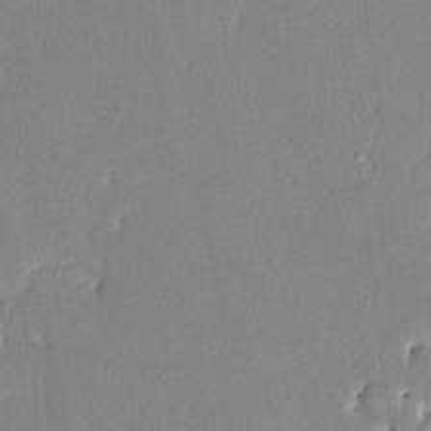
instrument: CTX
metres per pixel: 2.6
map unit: lAvf
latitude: -8.1606
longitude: -112.7057
